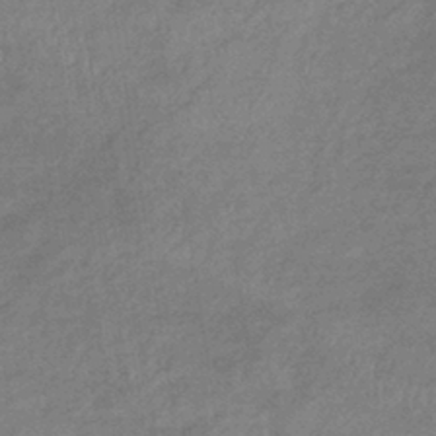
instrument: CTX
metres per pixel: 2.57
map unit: lHb
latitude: -35.4076
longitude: 68.9919
